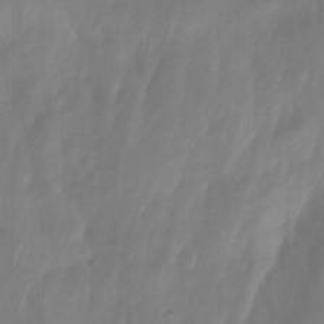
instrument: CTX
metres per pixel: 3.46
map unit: Nhu
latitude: -13.5588
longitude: -64.9136
